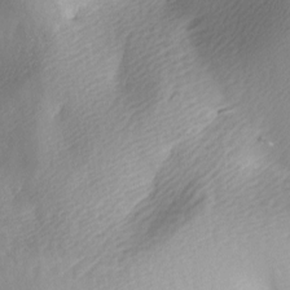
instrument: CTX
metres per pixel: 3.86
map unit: lAa
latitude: -5.4454
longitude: -121.0081
